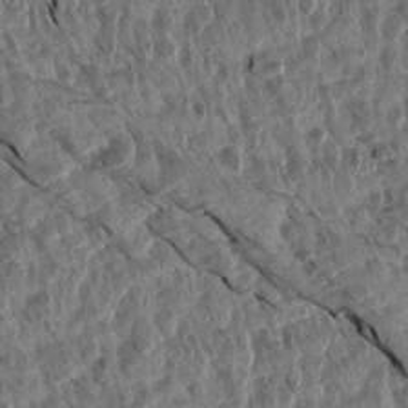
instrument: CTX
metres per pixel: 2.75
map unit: Aa
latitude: 14.0444
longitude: -140.8569
